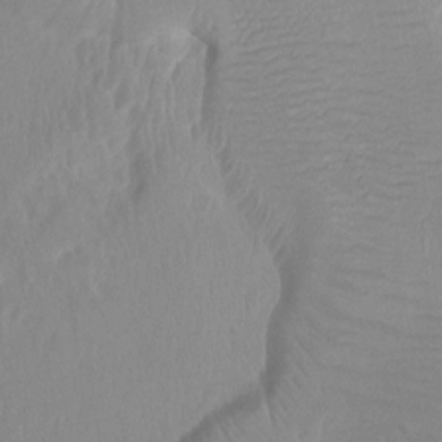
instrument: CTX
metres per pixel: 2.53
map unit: Ht
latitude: -4.1605
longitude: -26.4412
